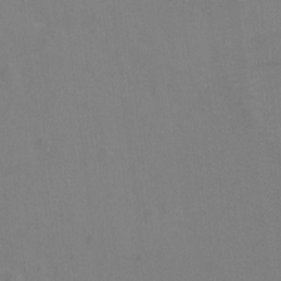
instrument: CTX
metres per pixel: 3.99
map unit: Hto
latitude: 0.3467
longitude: -33.6505
